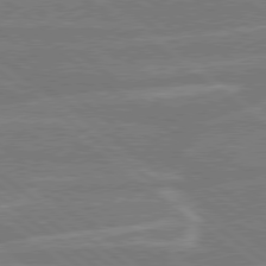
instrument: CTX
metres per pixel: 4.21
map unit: Hpe
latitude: 78.7058
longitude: -129.6883
